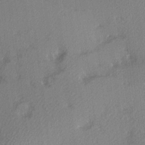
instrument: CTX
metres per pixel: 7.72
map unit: Hve
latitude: 12.7624
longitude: -90.3089
